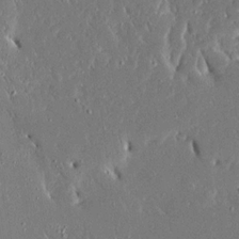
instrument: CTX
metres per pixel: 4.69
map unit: Ave
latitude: 16.5168
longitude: -140.5167
